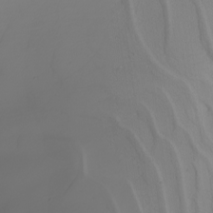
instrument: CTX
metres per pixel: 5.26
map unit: Nhu
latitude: -4.8597
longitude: -93.9339
